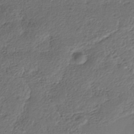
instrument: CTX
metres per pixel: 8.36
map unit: Nhe
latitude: -37.5777
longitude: -119.0269
